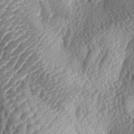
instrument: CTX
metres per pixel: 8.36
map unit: lAa
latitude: -4.1416
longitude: -128.1389
